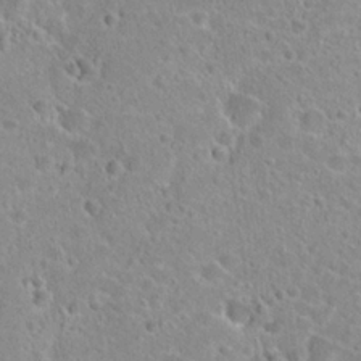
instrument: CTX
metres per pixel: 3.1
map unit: Hto
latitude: 24.2333
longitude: -46.1011
